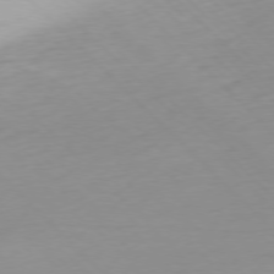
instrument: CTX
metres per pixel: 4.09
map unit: Ap
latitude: -77.2754
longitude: -78.8947
